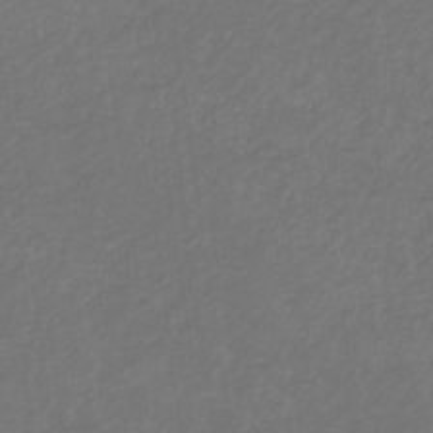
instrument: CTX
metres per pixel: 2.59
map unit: eHb
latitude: -32.4251
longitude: 70.2362
